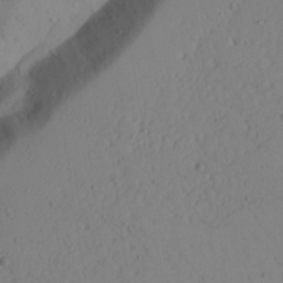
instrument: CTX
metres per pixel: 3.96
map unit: Aa
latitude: 24.1577
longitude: -131.7828
